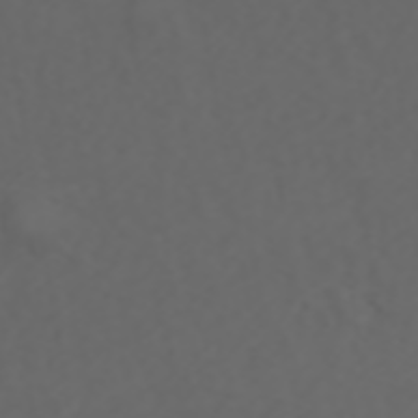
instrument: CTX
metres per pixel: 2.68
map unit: ANa
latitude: 42.4034
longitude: 34.3306
